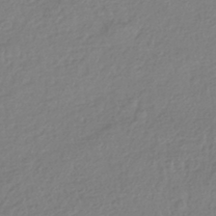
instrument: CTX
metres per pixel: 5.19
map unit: HNhu
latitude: -42.7274
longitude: 97.9178
